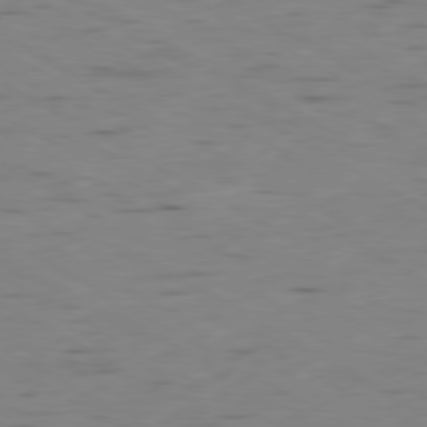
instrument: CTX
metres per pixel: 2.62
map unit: Ap
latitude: -80.5385
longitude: -93.6505
